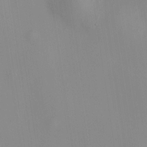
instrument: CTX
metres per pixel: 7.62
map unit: HNhu
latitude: 11.5371
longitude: 10.6141
